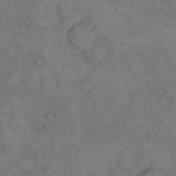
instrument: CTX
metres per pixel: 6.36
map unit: eHh
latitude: 15.9339
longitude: -66.5734
